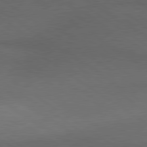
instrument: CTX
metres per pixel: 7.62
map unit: lApd
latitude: 79.7261
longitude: -177.8961
